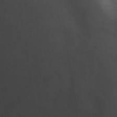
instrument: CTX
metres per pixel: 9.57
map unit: Ave
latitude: 23.0647
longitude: -135.8772
